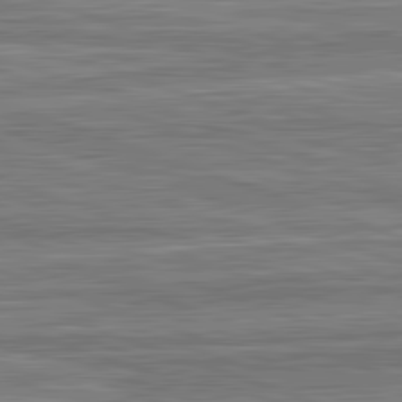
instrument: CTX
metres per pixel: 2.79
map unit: lApd
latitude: 82.8380
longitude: 179.9367
